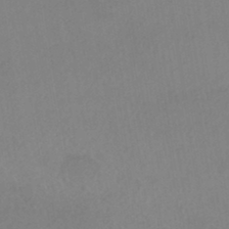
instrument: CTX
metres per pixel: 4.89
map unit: HNhu
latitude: -43.8422
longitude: 94.5384
